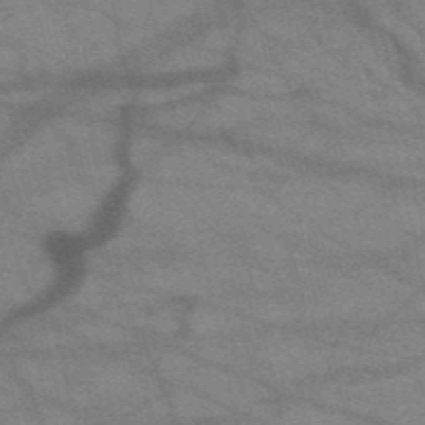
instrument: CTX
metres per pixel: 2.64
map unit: HNb
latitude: -52.1416
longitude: -42.7624
